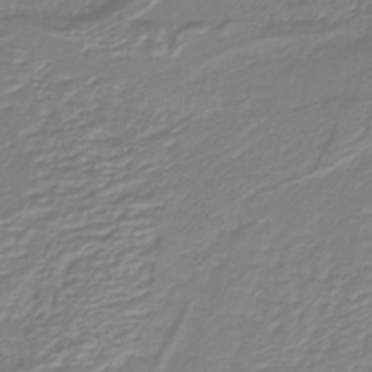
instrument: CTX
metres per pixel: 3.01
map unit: lHb
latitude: -40.8408
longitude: 52.1227
